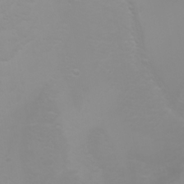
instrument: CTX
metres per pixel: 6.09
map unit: Nhu
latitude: -4.9541
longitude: -79.7828
